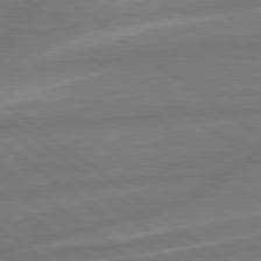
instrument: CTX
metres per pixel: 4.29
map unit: lApd
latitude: 79.1214
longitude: -141.4804
